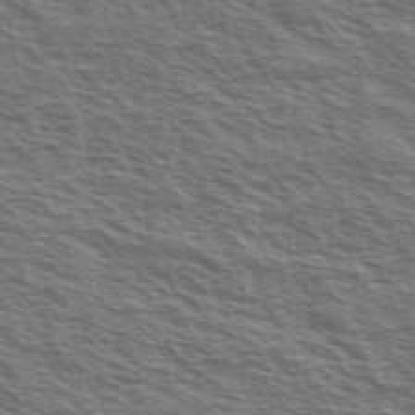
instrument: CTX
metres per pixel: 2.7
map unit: Ave
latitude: 38.5546
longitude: -109.7449
